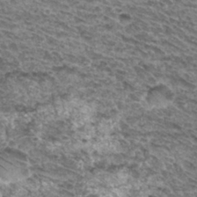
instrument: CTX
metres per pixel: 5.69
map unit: Hto
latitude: 31.5560
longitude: -46.3468
